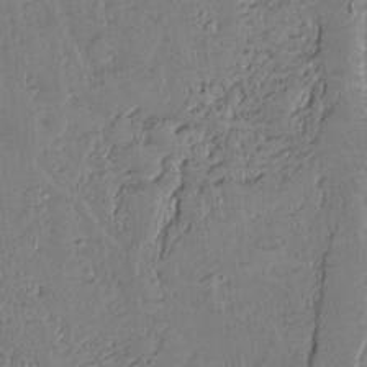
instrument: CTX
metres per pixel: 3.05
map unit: lAvf
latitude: 14.5168
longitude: -127.3293
